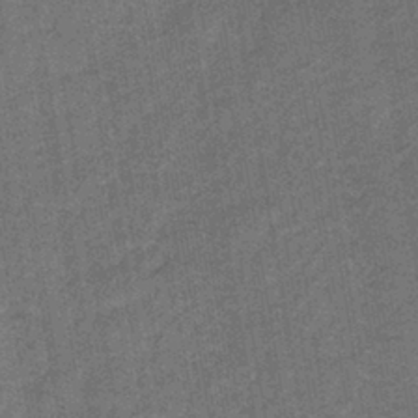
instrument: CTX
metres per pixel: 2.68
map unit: lHb
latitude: -39.8234
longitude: 74.4818
